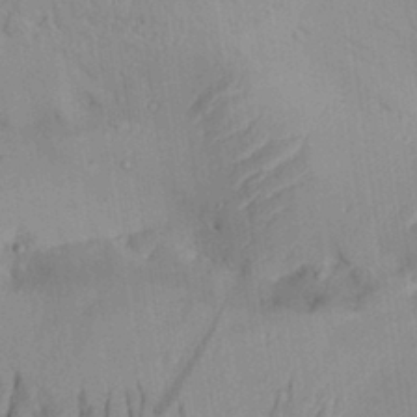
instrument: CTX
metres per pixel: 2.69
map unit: Aa
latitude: 30.5735
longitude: -132.9514
